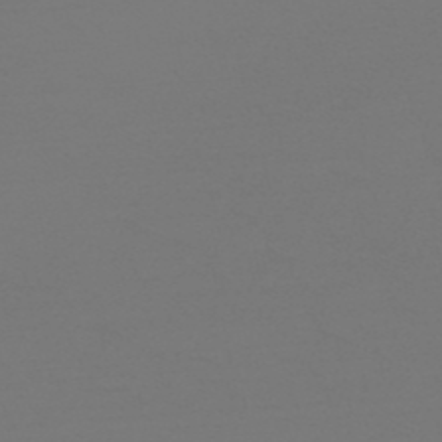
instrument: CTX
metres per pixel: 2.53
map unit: HNb
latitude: -51.6722
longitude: -43.5749
